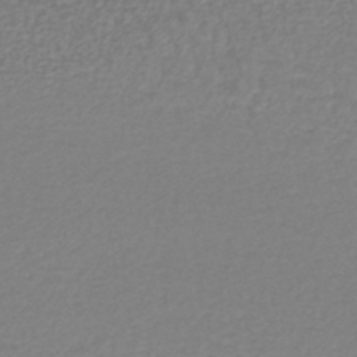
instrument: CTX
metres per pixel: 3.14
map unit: lHb
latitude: -42.3684
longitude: 72.8219
